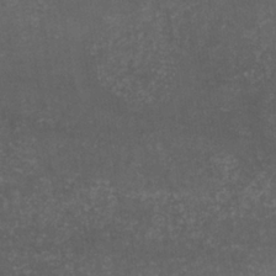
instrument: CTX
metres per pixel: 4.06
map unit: lHb
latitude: -34.4818
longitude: 64.8597
